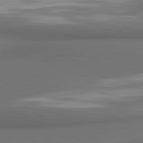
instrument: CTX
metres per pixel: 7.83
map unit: lApd
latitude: 81.4426
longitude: 174.4440
